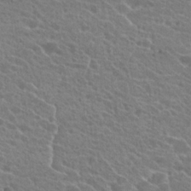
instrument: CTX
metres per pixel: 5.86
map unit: Hto
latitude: 22.8758
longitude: -38.9136
